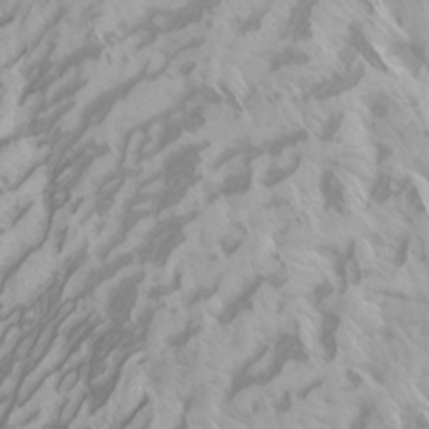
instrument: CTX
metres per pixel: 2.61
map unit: Htu
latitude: -4.6518
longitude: -72.4979
